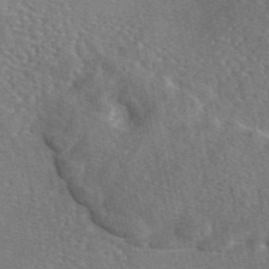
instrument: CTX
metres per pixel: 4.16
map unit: eAb
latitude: 45.9528
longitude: 113.1053
